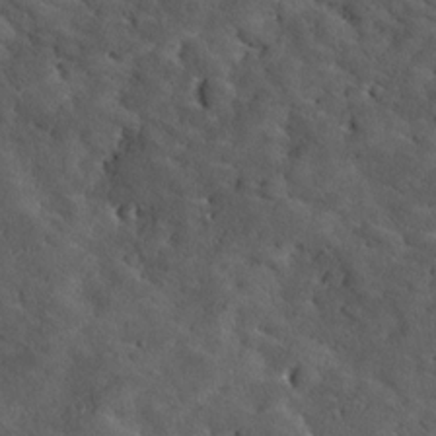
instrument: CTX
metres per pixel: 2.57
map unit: Ave
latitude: 18.3089
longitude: -136.5357
